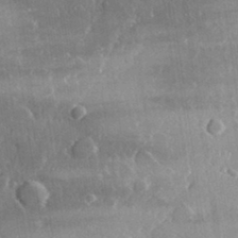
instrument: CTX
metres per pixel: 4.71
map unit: lHvf
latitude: 33.4049
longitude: -90.4412
